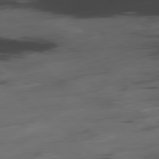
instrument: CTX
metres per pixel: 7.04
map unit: Hpe
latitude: -78.6518
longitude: -20.4601
